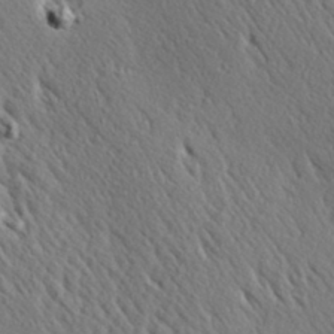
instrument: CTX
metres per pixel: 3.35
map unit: Hve
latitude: 24.3656
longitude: -97.5749
